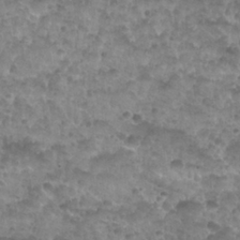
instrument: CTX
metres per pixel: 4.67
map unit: Nhu
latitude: 27.6127
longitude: -53.8772
